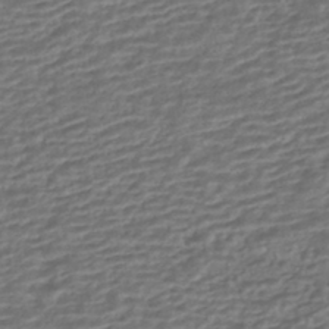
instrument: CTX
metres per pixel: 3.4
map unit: HNhu
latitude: -43.2564
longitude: 105.1809
